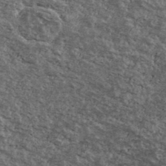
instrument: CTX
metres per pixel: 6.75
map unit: Ave
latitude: 40.4978
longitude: -108.5545
